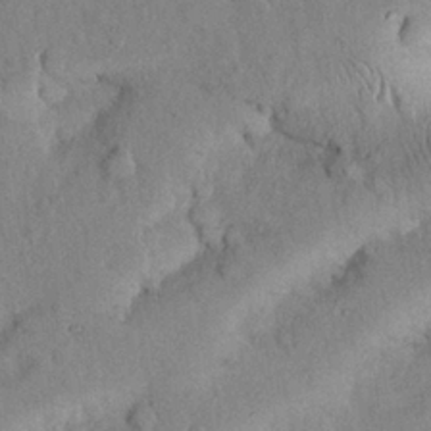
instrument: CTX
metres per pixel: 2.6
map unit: Nhu
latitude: 27.0081
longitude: -70.7057
